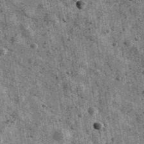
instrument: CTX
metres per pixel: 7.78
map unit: Ave
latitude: 40.5168
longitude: -106.5735
